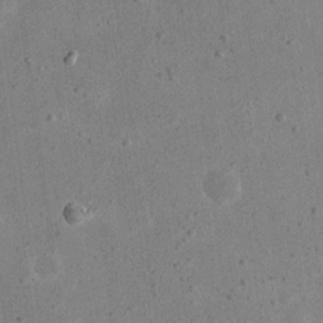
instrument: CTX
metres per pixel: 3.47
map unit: eHh
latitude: 18.5734
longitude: -71.0836
